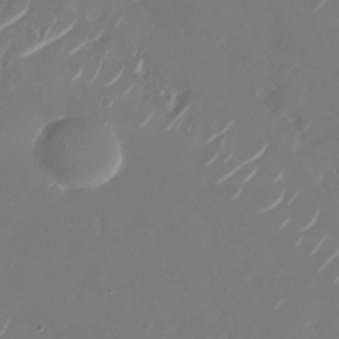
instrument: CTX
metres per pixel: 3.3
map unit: Nhu
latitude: -28.8786
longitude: -70.9325
